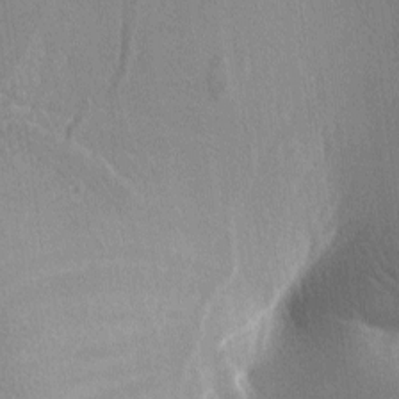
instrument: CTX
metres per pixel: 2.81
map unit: lAa
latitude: -7.8800
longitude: -125.0270
